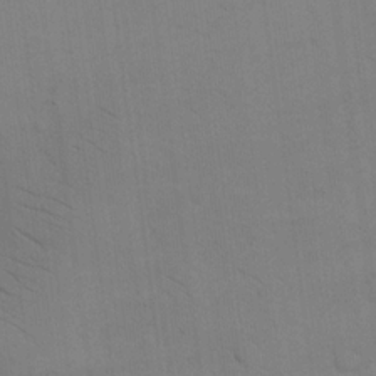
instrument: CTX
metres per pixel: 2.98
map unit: eHh
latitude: 17.8205
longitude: -67.1970
